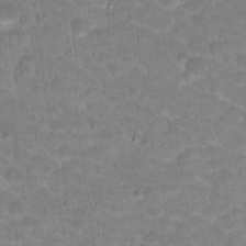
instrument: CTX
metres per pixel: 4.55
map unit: Hto
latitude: 18.1577
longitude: -35.4804
